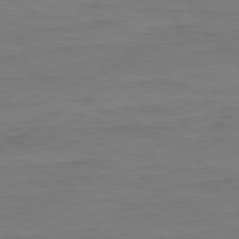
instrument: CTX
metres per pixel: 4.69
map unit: Ap
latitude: -81.3132
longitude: -78.6491
